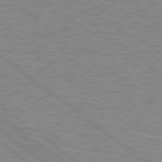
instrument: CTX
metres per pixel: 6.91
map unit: Hpe
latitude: 78.8002
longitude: -156.5923
